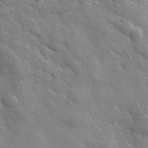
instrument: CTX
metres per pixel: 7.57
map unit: lHvf
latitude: 33.8772
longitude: -81.8583
